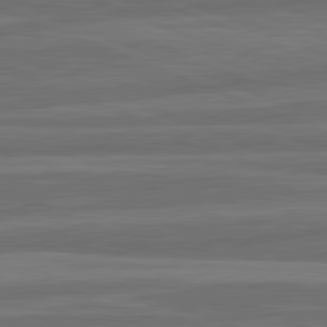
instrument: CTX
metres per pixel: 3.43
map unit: lApd
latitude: 82.0822
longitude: -171.1781
